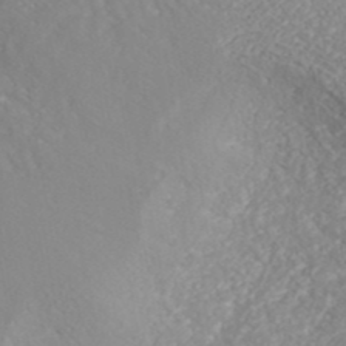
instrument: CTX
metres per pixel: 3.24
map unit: ANa
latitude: 41.8961
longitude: 28.5007
